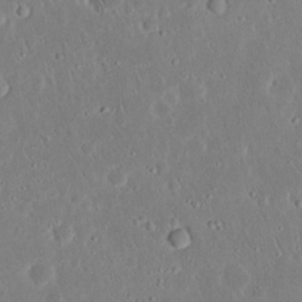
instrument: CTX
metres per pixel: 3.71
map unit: Nhu
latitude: 23.3859
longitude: -71.1214
